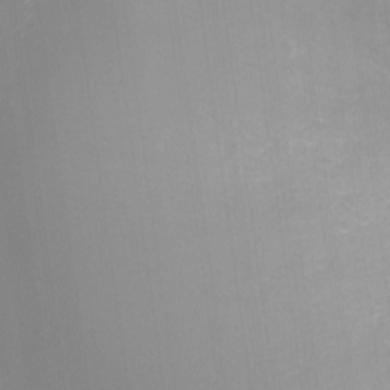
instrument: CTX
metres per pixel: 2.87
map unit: Nhu
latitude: -25.7666
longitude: -57.1592
